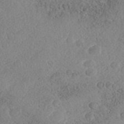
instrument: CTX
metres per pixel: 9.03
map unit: Nhe
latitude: -40.9164
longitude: -110.8380
